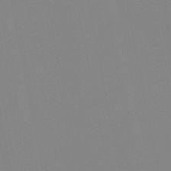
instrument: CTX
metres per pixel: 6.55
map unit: lHb
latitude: -48.0283
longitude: 70.2362
